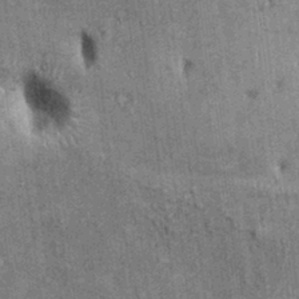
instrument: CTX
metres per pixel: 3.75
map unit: Ht
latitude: -0.0472
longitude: -14.1389
